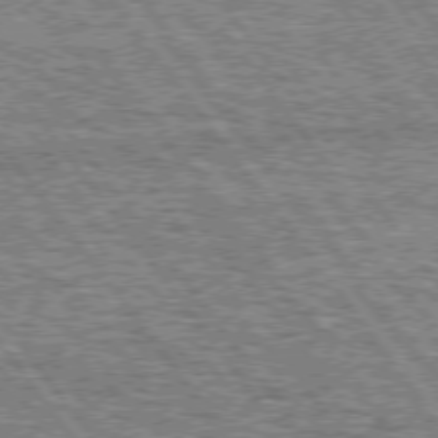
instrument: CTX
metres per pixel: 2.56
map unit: Hpe
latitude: 74.8002
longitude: -155.0269
